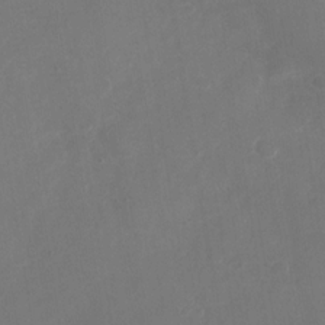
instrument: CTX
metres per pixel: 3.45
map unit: Nhu
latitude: -27.0297
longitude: -58.4223
